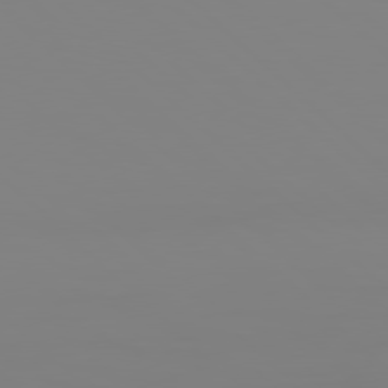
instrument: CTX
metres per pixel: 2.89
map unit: Hpe
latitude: 78.3845
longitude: 179.0864
